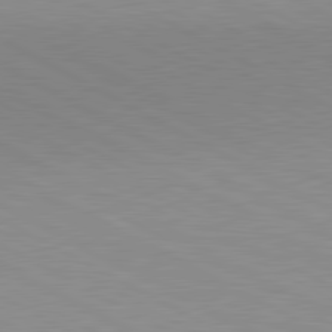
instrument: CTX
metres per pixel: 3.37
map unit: lApd
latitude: 80.7435
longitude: 149.7289
